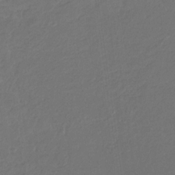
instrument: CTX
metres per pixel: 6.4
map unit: eHb
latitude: -30.4440
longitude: 68.1794
